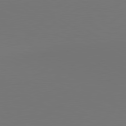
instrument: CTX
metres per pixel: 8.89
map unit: lApd
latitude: 80.2900
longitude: 155.8989
